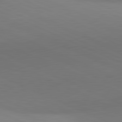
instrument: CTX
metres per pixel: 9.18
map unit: lApd
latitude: 81.4804
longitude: 144.1039
